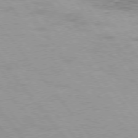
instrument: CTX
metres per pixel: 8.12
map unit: Hpe
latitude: 75.4804
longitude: -143.3671
